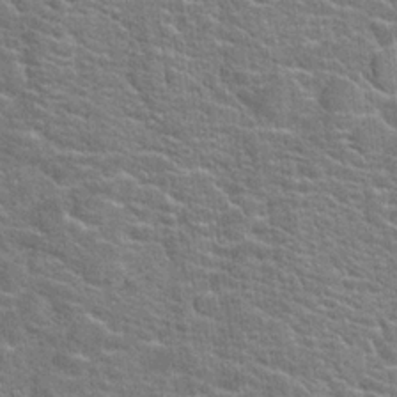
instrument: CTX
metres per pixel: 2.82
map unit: Hto
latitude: 20.3656
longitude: -44.3278
